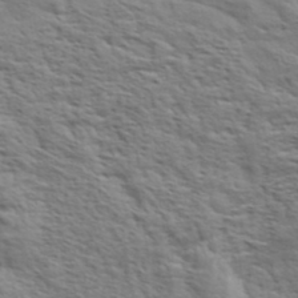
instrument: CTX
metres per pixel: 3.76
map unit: eHh
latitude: 37.0837
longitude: -81.1592
